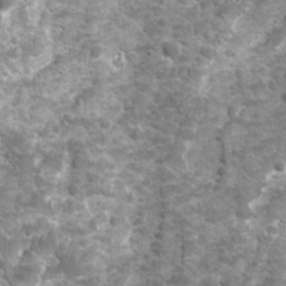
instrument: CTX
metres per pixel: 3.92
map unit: Ave
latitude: 16.4034
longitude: -133.8583
